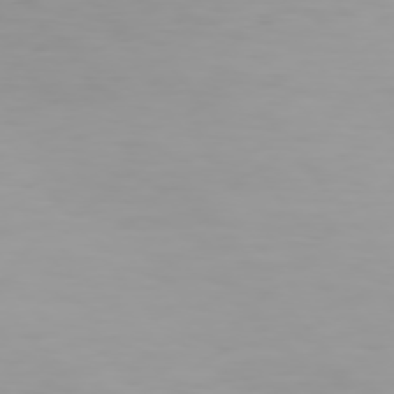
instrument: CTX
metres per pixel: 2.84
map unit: Hpe
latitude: 74.8569
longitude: -129.1781
